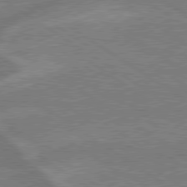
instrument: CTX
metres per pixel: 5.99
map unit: lApd
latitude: 79.2726
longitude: -165.2726
